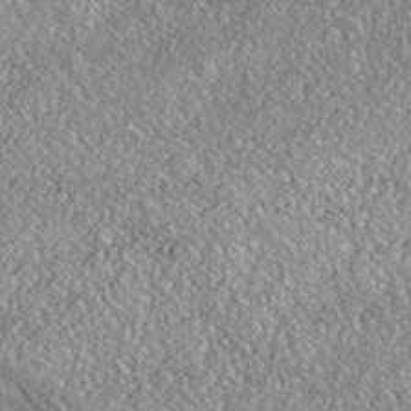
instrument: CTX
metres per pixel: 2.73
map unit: Nhe
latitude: -38.0283
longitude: 138.0283
